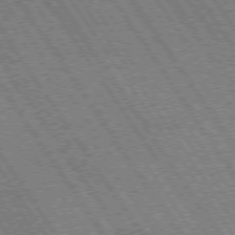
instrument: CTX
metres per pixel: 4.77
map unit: Hpe
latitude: 73.5183
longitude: -141.7260
